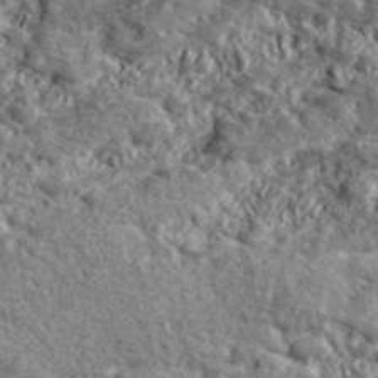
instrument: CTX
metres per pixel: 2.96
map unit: lHvf
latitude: 41.8016
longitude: -90.1956
